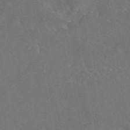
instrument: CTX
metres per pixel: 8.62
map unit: eAb
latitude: 46.4601
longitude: 109.5210
